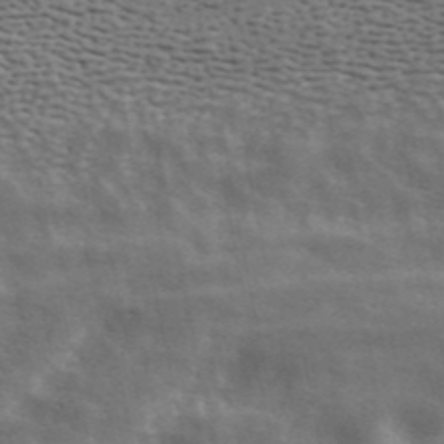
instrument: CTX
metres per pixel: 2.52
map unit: ANa
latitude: 42.7057
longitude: 47.0864
